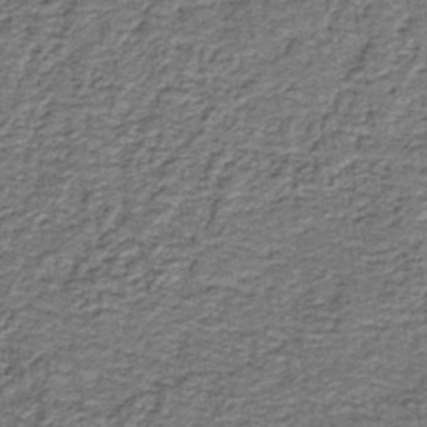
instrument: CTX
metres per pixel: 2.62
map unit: HNb
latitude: -39.3888
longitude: 50.5763
